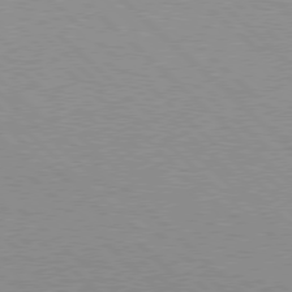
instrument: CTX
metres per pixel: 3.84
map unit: Hpe
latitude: 77.5371
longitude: -153.8206
